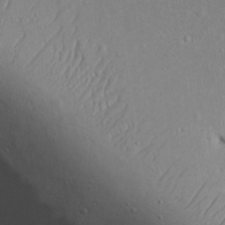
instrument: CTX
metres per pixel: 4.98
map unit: eHh
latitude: 17.5749
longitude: -71.1970
